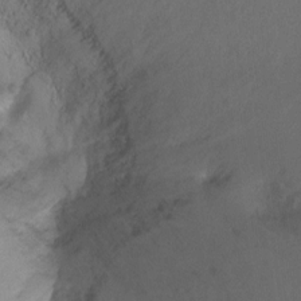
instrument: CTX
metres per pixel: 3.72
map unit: Ht
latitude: 1.4237
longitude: -35.5938
